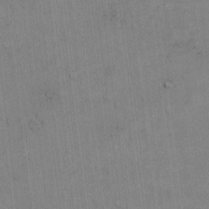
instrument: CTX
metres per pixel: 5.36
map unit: Hto
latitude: 8.2523
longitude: -60.7246
